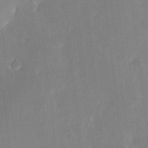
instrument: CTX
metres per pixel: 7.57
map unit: HNhu
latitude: 7.6316
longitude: 3.6721
